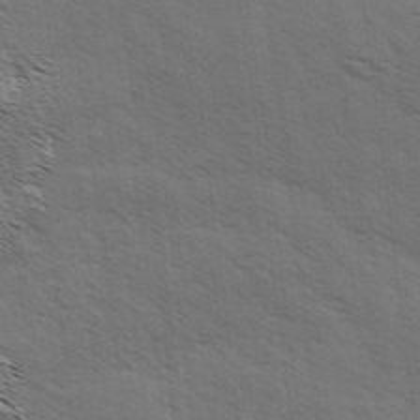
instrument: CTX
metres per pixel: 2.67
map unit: Hve
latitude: 31.5938
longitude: 149.8423
